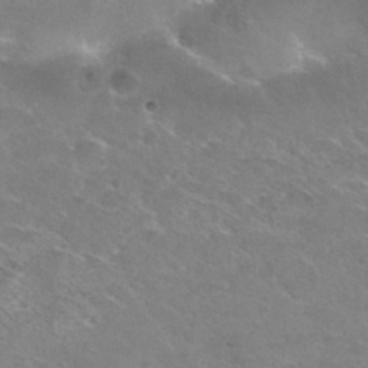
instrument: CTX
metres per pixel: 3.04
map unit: Hto
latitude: 30.5546
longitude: -47.7072
